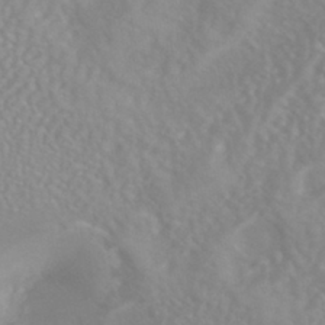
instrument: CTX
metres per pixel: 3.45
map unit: HNhu
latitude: -41.8989
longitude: 93.6722
